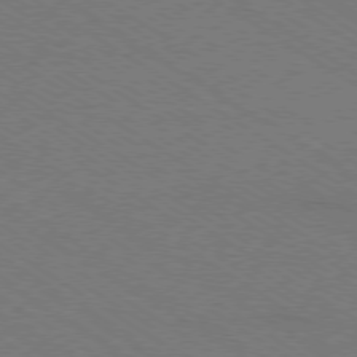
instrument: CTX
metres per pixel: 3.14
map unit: Ap
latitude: -79.2754
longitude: -84.8569
